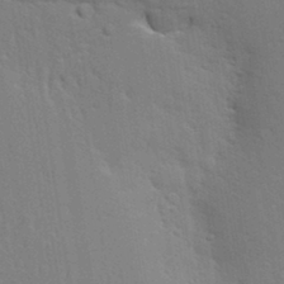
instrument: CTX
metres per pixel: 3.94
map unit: eHh
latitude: 33.0836
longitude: -132.3089
